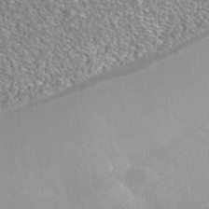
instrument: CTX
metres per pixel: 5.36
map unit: Nhe
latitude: -39.5588
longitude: -117.5560
